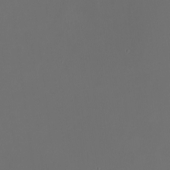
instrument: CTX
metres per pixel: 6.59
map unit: Nhu
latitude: -7.6344
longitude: -91.2915
